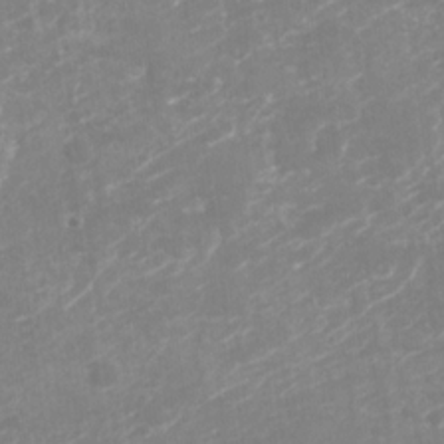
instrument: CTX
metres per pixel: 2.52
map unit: Nhu
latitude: -28.9542
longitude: -64.4223
